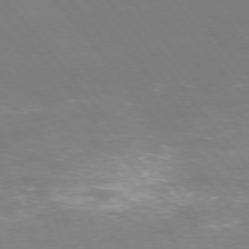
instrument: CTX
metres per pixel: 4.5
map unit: Ap
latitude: -74.6708
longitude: -74.3089
